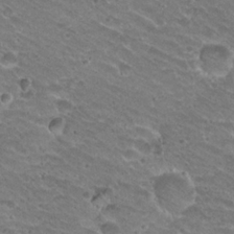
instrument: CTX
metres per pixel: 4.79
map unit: Hto
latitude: 20.3845
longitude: -33.0458
